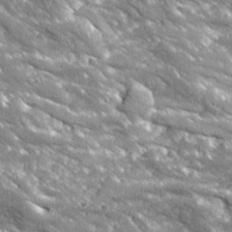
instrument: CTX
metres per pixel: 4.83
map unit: Ave
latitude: 19.6694
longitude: -135.9906
